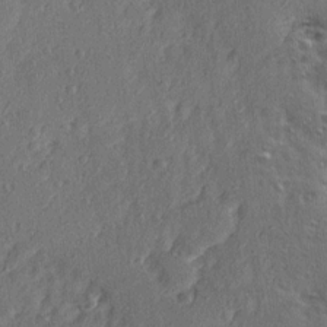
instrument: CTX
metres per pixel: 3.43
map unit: Ave
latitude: 15.5560
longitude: -104.8758
